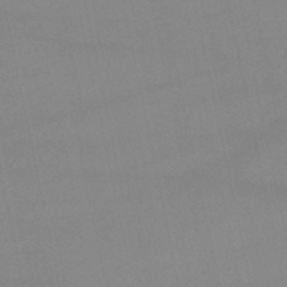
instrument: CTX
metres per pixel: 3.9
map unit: lHb
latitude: -46.3873
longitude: 70.0661
